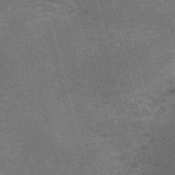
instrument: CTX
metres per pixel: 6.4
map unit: Nve
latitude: -59.4454
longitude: 63.7477
